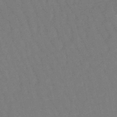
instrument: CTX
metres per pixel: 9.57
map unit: lHb
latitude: -47.4076
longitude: 80.3118
